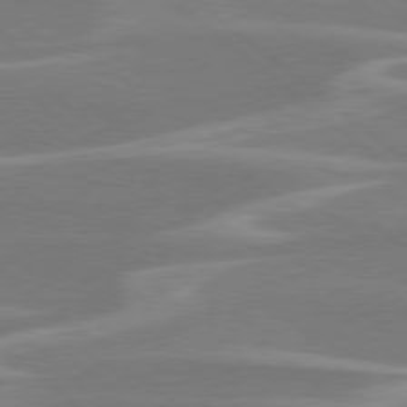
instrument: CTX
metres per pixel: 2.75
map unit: Hpe
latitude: 78.2334
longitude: -126.3845
